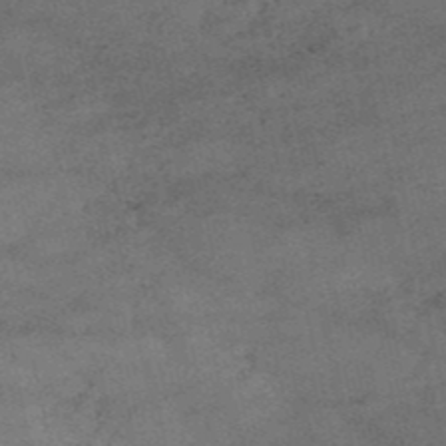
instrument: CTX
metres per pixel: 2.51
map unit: HNb
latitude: -52.1983
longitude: -39.1781
